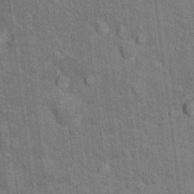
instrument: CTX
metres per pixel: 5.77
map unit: Hto
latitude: 14.0444
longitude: -33.7638
